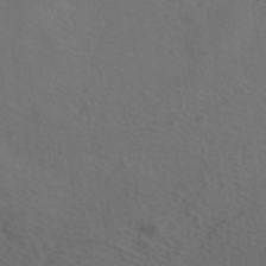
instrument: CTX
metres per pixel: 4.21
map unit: HNhu
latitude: -41.1431
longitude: 101.3509
